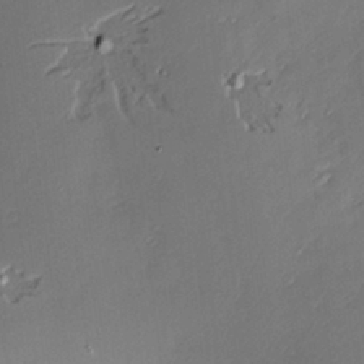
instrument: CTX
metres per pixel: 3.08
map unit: Nve
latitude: -7.2943
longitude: 174.4440
